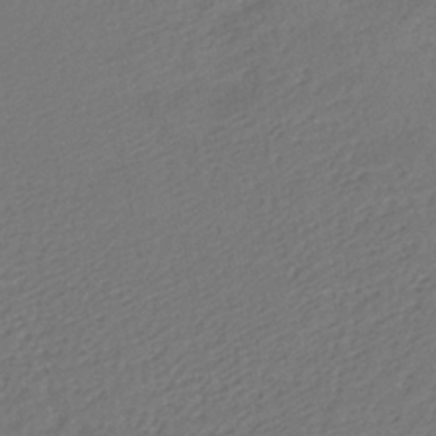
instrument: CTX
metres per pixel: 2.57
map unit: lHb
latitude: -39.8423
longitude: 70.8408
